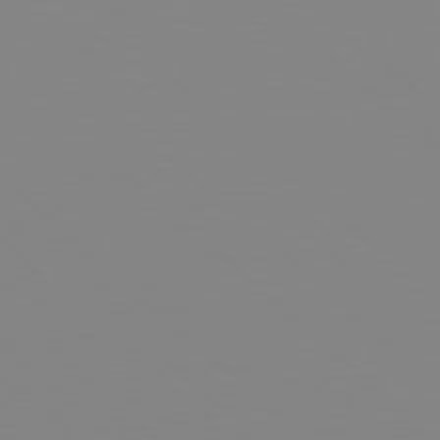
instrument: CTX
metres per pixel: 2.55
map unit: Hpe
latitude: 77.6694
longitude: -132.9325
